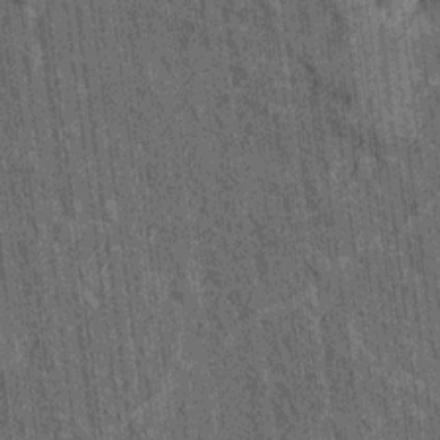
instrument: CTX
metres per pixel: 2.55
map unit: Hto
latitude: 14.4979
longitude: -35.9906
